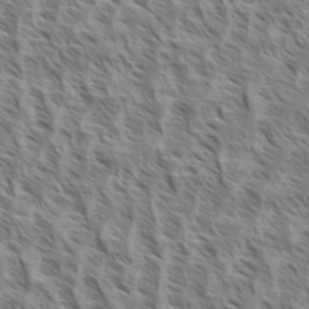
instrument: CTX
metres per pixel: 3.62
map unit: eHh
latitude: 34.8947
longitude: -138.9136
